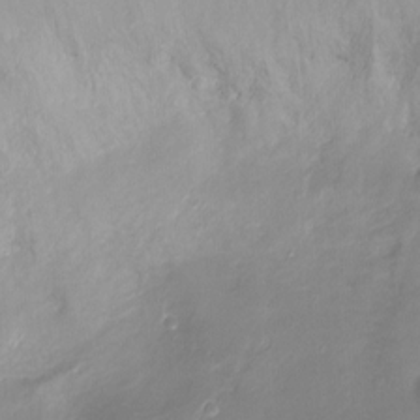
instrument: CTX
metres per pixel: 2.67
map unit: Ht
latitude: -16.4062
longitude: -44.3656
